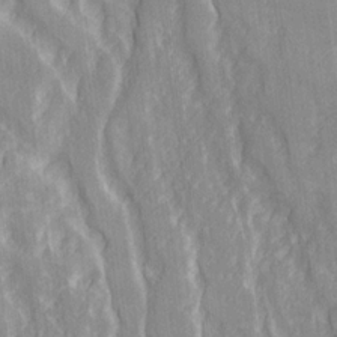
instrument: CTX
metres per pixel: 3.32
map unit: Ave
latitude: 21.8395
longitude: -134.0633
